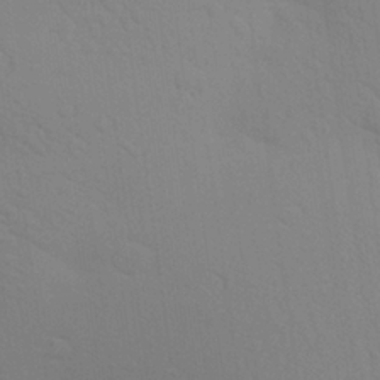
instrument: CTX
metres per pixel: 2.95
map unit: Aa
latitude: 24.2711
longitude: -145.4615
